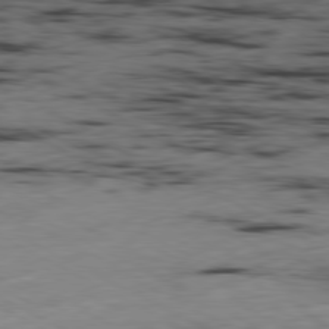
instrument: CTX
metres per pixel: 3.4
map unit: Ap
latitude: -80.6519
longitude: -92.4034
